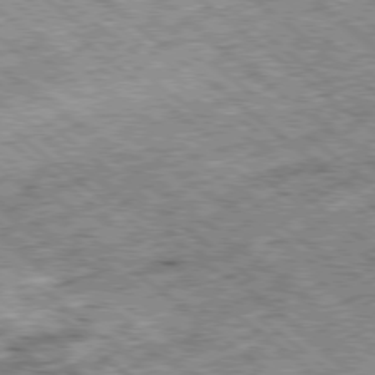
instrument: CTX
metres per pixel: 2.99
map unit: Ap
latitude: -79.1431
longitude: -51.8016
